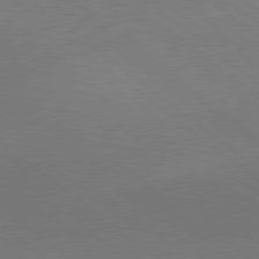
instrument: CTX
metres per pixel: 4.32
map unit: lApd
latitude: 79.3104
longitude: -176.1578
